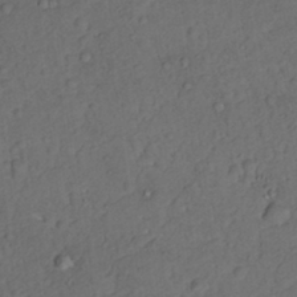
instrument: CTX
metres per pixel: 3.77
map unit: Nhu
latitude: 22.2145
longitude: -70.4979
